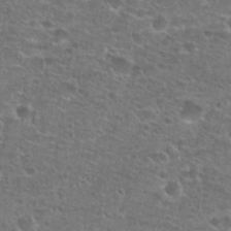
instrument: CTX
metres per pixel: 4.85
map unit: Hto
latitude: 25.5938
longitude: -49.6505
